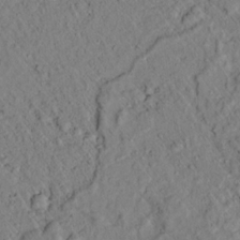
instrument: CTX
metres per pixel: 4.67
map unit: lAvf
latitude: 7.4615
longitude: 160.6330
